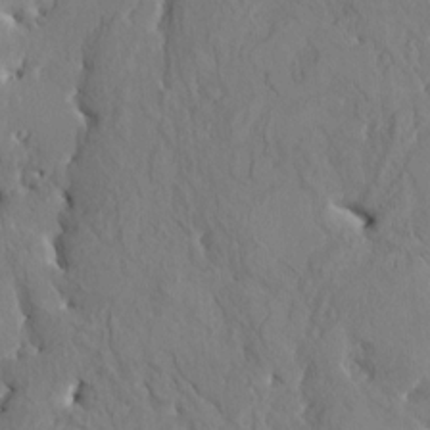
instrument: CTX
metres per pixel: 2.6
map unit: HNhu
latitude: 4.4601
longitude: -4.2900
